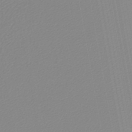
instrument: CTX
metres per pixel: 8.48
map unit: lHb
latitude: -44.8597
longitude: 74.0472
